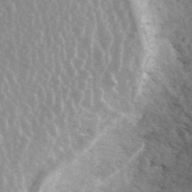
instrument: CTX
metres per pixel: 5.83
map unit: ANa
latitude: 42.8002
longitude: 25.5588
